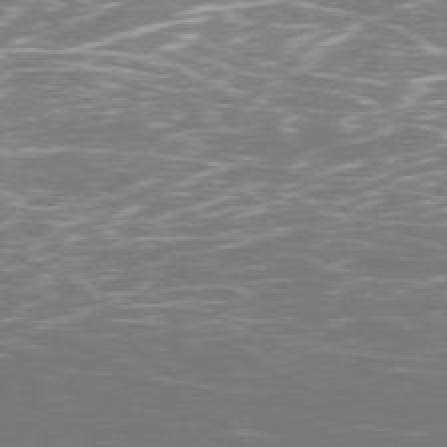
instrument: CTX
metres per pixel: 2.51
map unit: Ap
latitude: -79.7288
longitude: -71.4804
